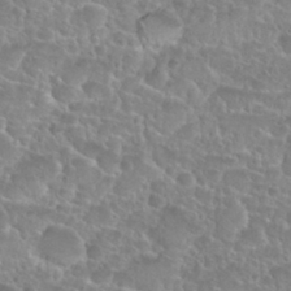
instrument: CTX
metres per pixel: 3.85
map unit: Nhu
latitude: 27.6127
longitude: -51.8016
